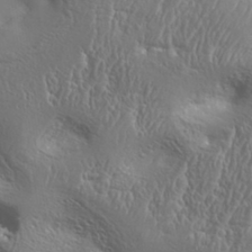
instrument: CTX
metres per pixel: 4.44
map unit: eHh
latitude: 34.4034
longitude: -134.4412
